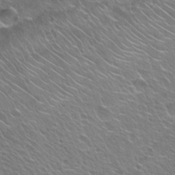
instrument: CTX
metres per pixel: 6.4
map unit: Hto
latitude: 24.9324
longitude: -30.5735
